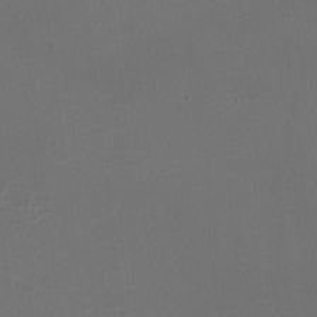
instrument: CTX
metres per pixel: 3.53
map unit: HNhu
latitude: -3.1620
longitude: -2.9891
